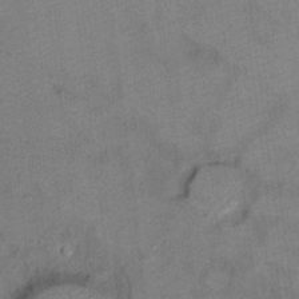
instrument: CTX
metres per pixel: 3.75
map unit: Ht
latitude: 8.8191
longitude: -36.5546
